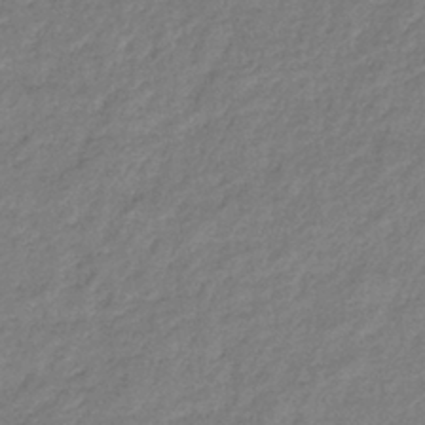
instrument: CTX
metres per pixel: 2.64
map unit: eHb
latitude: -38.5007
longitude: 81.0676
